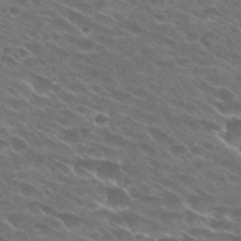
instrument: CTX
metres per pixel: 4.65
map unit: Hto
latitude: 26.5735
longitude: -42.2712
